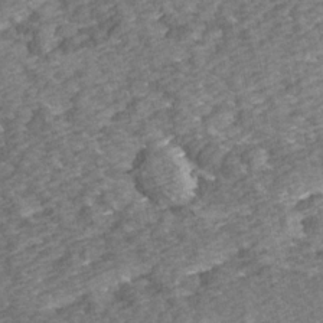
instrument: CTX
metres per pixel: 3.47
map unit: Ave
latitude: 14.8002
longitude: -104.2712
